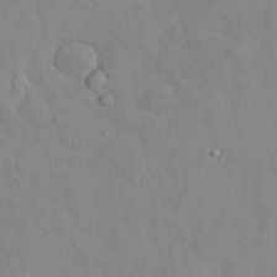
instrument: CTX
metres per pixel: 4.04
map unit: Nhu
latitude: 26.3467
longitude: -72.6113
